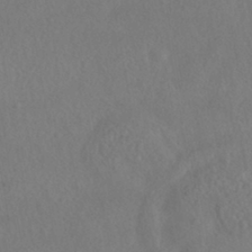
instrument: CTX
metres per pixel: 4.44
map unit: HNhu
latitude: -41.8422
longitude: 101.4832
